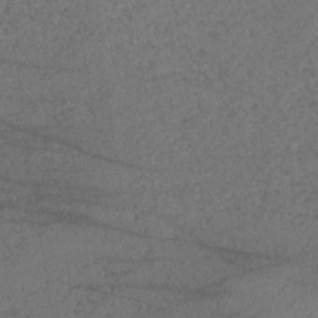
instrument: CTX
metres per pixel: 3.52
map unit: lHb
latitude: -34.4629
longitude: 64.9731
